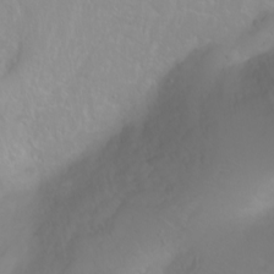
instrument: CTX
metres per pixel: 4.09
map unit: Ht
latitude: -2.3873
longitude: -61.1403
